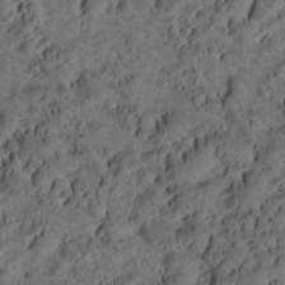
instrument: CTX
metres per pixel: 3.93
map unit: eHh
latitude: -1.7289
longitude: 15.7289
